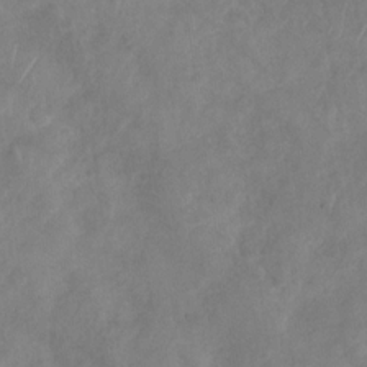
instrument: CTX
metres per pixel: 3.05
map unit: Nhu
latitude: -30.1039
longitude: -63.3671
